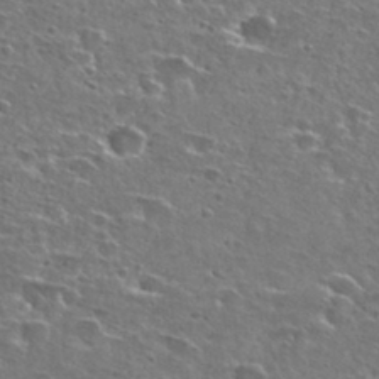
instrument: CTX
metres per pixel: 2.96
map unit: Hto
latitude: 27.2537
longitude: -47.9150
